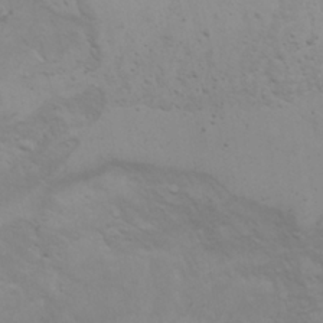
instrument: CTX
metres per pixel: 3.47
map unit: Aa
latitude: -3.3131
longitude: -73.3860
